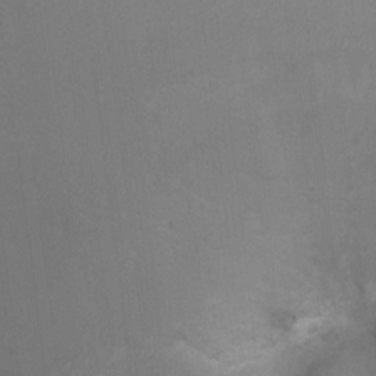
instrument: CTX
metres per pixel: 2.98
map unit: Ht
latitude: 1.6127
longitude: -25.8394
